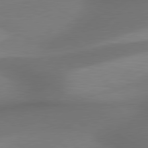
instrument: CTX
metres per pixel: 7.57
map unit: lApd
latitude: 79.9339
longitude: -175.9906
